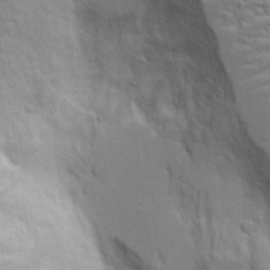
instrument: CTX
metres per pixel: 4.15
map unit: Aa
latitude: 18.3467
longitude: -125.5560
